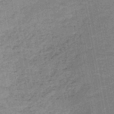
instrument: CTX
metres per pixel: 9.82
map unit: HNb
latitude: -46.8786
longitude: -36.6491
